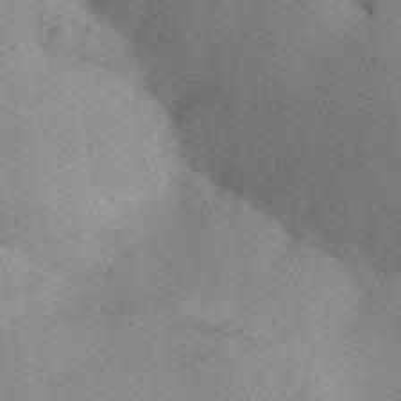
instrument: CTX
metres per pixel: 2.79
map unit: Aa
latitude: 31.6505
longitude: -146.5357
